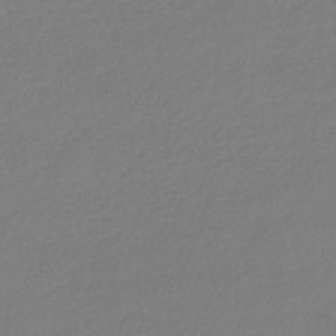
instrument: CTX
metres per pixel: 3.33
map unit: HNhu
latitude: -41.6722
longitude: 96.9353
